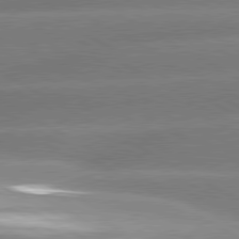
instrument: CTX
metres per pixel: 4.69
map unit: lApd
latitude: 80.5357
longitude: -155.8205
